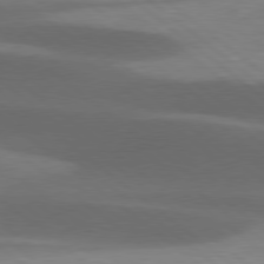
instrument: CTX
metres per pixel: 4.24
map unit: lApd
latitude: 78.8758
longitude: -48.2522
